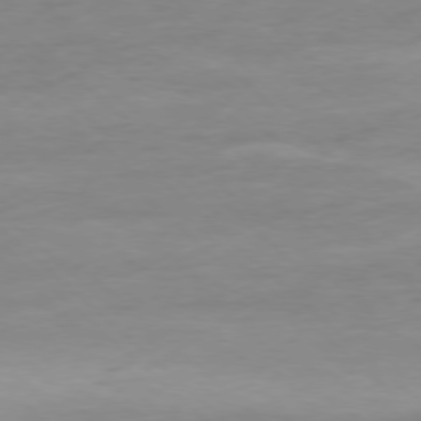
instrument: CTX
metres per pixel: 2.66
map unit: Ap
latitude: -77.8233
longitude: -81.3104
